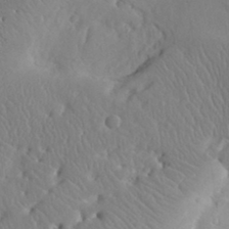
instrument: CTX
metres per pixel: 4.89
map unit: Aa
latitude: 31.3482
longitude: -144.1389
